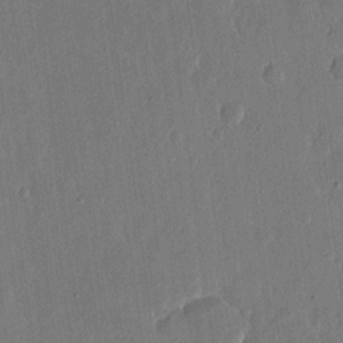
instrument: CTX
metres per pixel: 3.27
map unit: eHh
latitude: 15.4805
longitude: -69.6505
